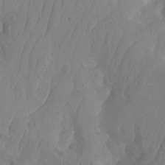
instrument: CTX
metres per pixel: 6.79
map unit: Aa
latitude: -12.8030
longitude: -67.3292
